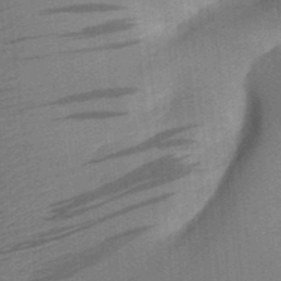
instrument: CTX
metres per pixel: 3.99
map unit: Aa
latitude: 30.4034
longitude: -141.8772
